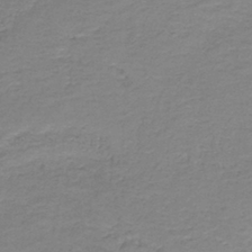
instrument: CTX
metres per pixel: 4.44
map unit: HNb
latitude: -38.1039
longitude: 50.8408
